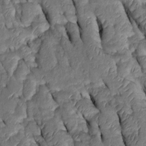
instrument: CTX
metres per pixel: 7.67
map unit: Htu
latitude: 0.3089
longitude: 149.5399
